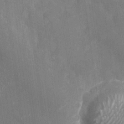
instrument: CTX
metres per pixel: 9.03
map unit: Nhu
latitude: -27.7477
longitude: -74.8758
